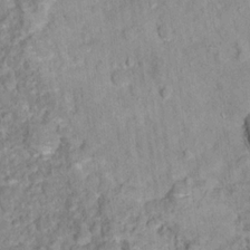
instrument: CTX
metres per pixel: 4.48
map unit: Hto
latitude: 16.5735
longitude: -36.5735
